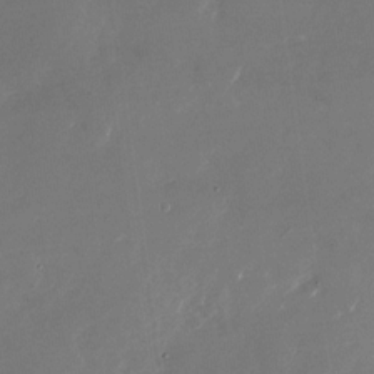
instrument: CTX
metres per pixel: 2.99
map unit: Nhu
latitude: -27.5021
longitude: -73.2726
